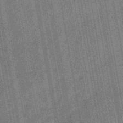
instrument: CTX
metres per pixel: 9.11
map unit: eHb
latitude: -44.1984
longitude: 87.8989
